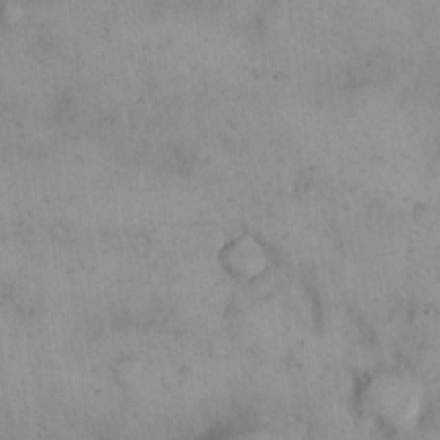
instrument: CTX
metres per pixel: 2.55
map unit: Hto
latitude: 14.8002
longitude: -60.3656
